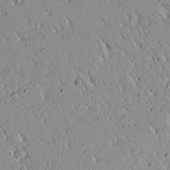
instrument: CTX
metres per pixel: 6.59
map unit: Ave
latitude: 15.4427
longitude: -140.5545
